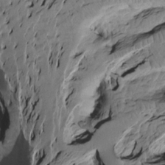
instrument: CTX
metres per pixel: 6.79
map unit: Htu
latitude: -4.9541
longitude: 156.5196
